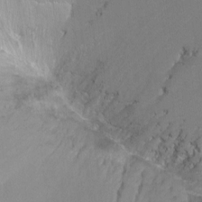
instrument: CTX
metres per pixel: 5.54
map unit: Ht
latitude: -8.8597
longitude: -36.8569
